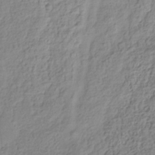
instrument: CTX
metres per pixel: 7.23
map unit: Hve
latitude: -33.9745
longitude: 88.7085
